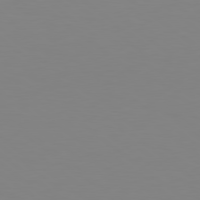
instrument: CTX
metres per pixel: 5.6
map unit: Hpe
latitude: 78.9703
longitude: -173.0269
